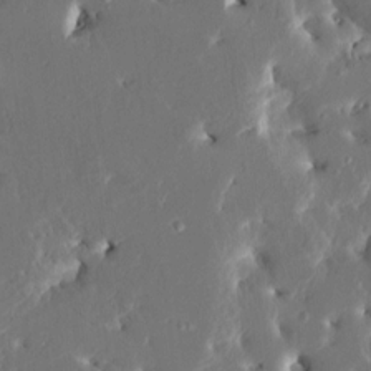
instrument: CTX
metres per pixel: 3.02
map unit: HNhu
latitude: 5.1025
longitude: -4.9892
